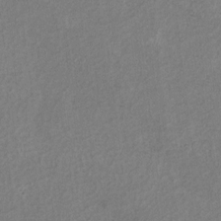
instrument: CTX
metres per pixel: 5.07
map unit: Htu
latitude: 2.1955
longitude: 149.2943
